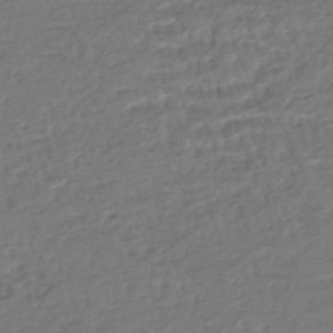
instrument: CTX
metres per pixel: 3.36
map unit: HNhu
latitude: -45.6344
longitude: 102.8786
